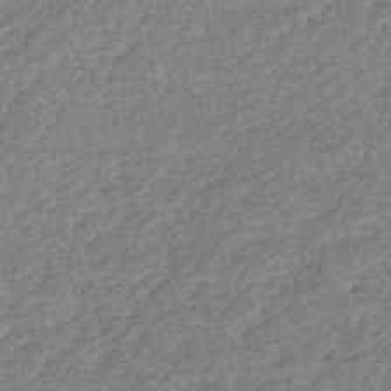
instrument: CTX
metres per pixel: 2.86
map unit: lHb
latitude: -44.2362
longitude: 70.7085
